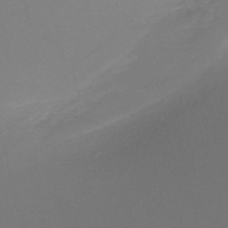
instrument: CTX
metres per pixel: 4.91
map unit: HNb
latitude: -51.7855
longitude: -46.2145
